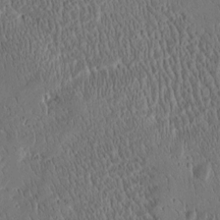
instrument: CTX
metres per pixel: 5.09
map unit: Htu
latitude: -4.3684
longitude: 174.6707
